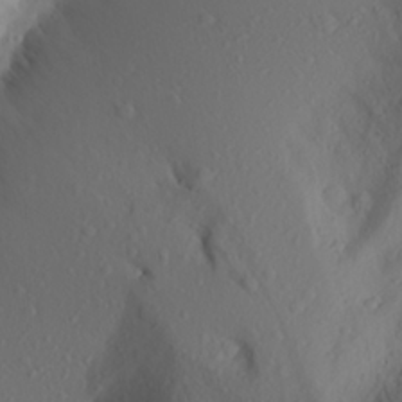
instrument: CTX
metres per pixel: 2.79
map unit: Aa
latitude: 26.4601
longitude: -146.9325
